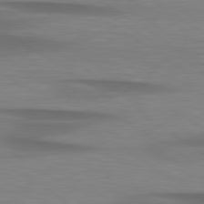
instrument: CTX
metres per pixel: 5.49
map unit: lApd
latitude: 79.4994
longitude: -87.6694
